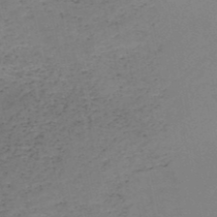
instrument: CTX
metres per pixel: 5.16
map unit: HNb
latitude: -50.8219
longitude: -51.5749
